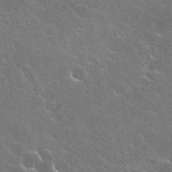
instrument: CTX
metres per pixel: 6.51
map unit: Hto
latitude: 28.1767
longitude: -41.1025
